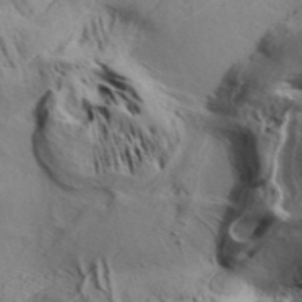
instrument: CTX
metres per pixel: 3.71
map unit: Aa
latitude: 33.1214
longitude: -136.3656
